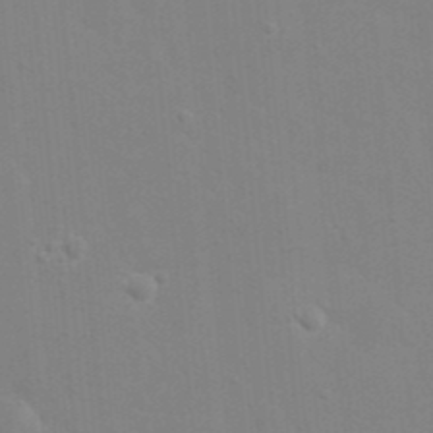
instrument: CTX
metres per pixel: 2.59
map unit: eHh
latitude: 20.1389
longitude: -64.0633
